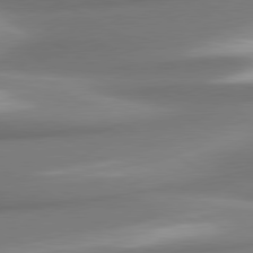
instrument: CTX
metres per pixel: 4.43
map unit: lApd
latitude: 80.1767
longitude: 178.4629
